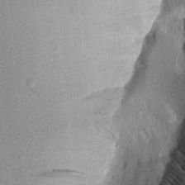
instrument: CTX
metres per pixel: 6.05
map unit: Aa
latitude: 18.5734
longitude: -145.9150
